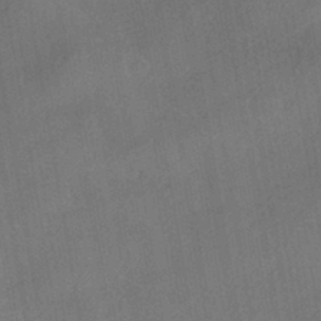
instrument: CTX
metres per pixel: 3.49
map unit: HNhu
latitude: -42.7463
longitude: 91.8423
